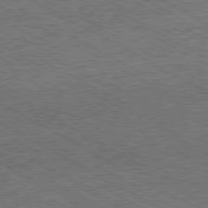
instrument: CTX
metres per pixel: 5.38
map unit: Hpe
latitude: -81.2754
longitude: 20.0094
